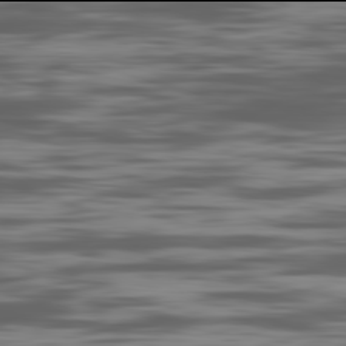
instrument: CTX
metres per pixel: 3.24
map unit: Ap
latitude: -82.0094
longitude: -69.5749
